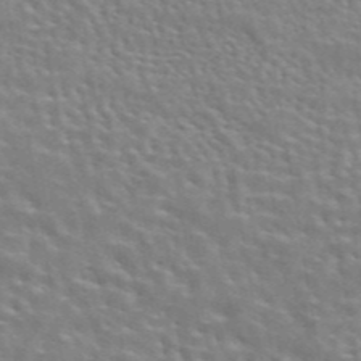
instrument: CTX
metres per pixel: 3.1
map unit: eAb
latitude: 43.8017
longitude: 112.0094
